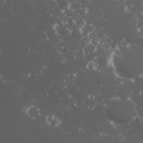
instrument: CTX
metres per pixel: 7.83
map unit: Nhu
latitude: 27.4993
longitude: -60.2522
